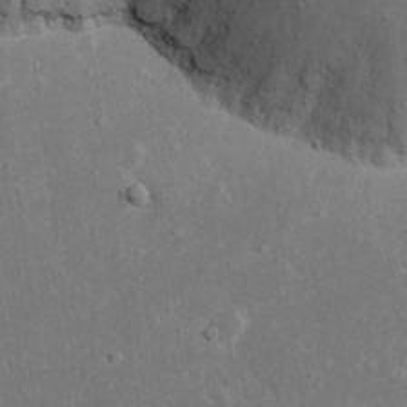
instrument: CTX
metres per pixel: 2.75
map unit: eHh
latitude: 16.4601
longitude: -72.0822
